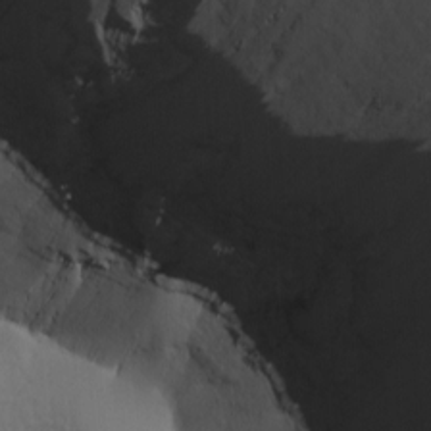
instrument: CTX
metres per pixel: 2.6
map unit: lAa
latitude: -9.8800
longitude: -125.7260
